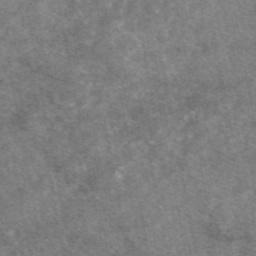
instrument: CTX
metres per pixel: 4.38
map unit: eAb
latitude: 47.0081
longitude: 123.3321
